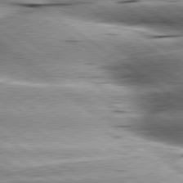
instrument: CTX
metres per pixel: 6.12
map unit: lApd
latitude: 79.9339
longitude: -140.9513
